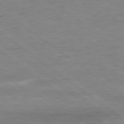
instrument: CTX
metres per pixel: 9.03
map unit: Ap
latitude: -80.1795
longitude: -81.1025
